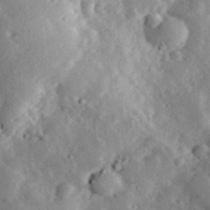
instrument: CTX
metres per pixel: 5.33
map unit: lHvf
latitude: 33.6316
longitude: -83.5560
